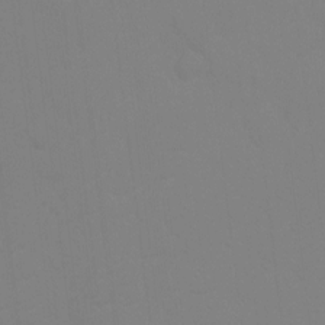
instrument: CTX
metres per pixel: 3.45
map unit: Ht
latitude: -9.0108
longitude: -34.1955
